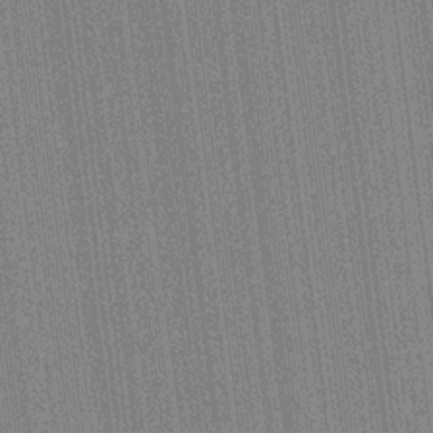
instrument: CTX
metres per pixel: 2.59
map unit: HNhu
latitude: 14.4412
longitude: 13.3510
